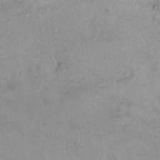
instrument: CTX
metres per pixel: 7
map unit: HNhu
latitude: 4.6490
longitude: 7.7288
